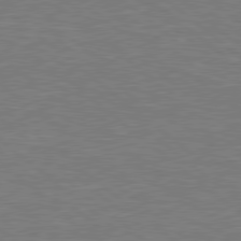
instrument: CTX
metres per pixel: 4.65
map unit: Hpe
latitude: 78.7435
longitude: -152.9892
